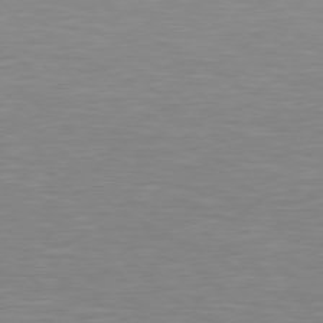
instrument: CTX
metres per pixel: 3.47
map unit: Hpe
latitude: 78.8002
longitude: -125.6127
